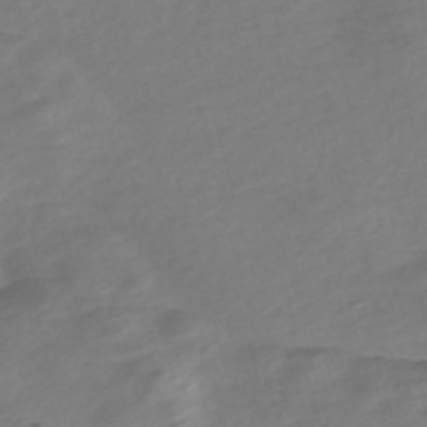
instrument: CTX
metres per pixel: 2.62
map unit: Nve
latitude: -58.4251
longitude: 57.7288
